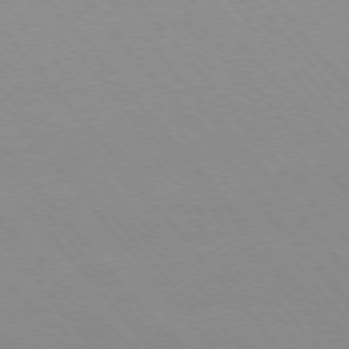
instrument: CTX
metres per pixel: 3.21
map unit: Ap
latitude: -76.0283
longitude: -87.1214
